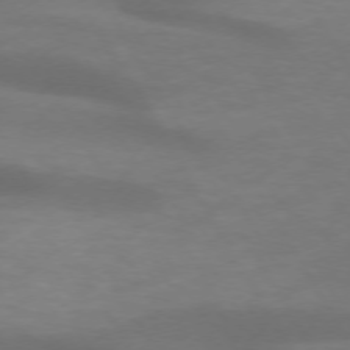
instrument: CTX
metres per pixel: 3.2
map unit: lApd
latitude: 72.4979
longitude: -50.2711
